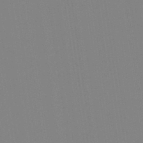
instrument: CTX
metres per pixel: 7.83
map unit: Aa
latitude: 33.2348
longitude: -142.6869
